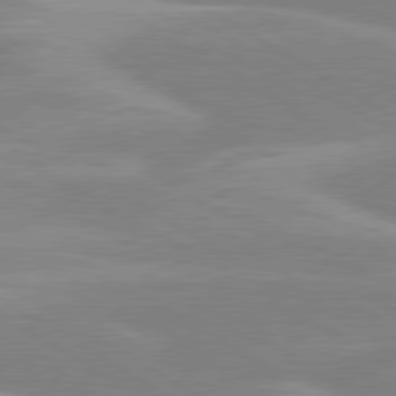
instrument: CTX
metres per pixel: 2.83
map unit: lApd
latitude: 80.1200
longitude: -123.2726
